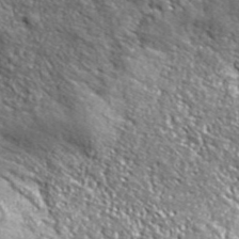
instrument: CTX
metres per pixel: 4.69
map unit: lHvf
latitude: 38.5168
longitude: -87.3481
